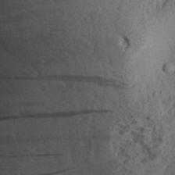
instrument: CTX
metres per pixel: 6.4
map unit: Aa
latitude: 29.8583
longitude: -137.3671
